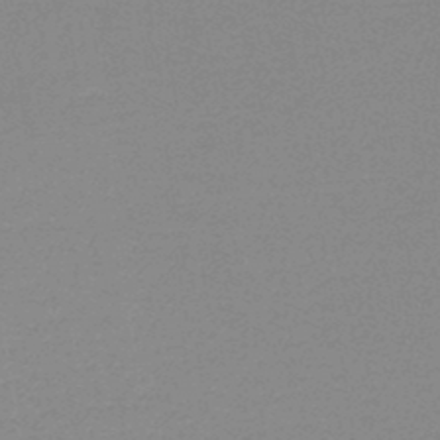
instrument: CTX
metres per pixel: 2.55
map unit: lHb
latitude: -45.6911
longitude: 58.8974
